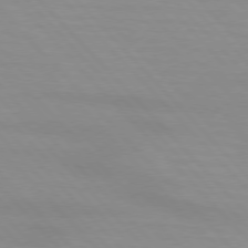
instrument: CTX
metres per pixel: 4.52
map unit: lApd
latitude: 76.3656
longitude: -84.9136
